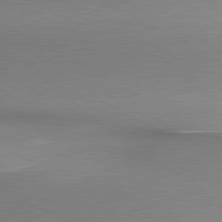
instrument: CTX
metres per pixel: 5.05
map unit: lApd
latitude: 80.1578
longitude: 167.9178
